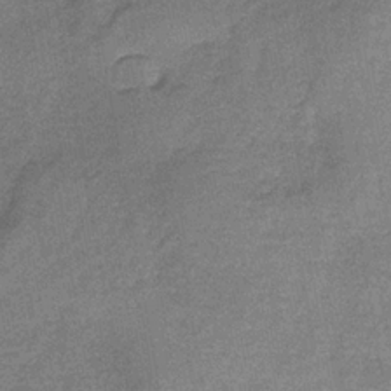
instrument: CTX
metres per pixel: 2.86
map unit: HNb
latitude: -33.8801
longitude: 57.5588
